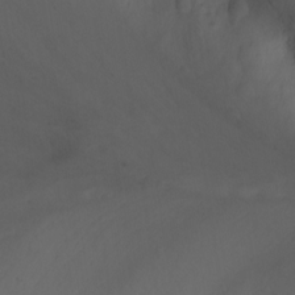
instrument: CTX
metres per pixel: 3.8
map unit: Nhu
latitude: -3.5399
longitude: -74.3656
